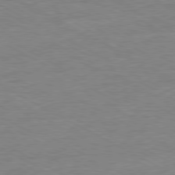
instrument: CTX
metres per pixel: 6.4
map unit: Ap
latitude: -80.9731
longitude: -86.9325
